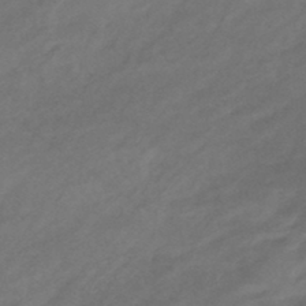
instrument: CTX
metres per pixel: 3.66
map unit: eHb
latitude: -42.8219
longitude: 84.4440
